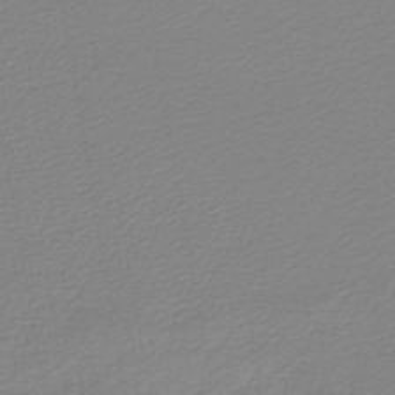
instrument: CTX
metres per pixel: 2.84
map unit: lHb
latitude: -44.9542
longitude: 60.4440
